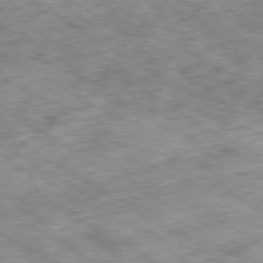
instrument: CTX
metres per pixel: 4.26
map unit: Hpe
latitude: -80.3307
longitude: 22.5196
